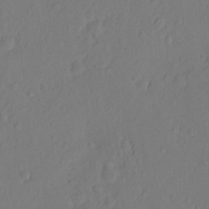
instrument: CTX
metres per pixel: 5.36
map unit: Hto
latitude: -7.3320
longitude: -47.4049
